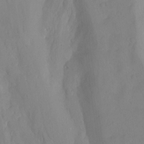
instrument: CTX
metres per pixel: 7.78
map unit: Nhu
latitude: -13.7478
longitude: -56.6301
